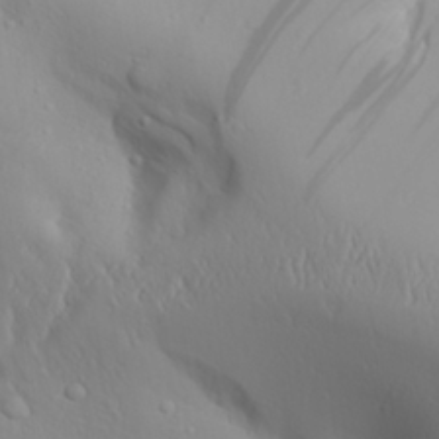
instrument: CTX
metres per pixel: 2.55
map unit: Aa
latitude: 28.2144
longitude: -133.1970
